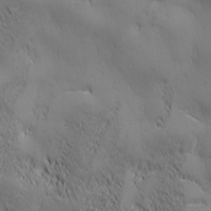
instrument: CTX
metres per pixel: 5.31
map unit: Ave
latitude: 2.1200
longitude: -113.1403
